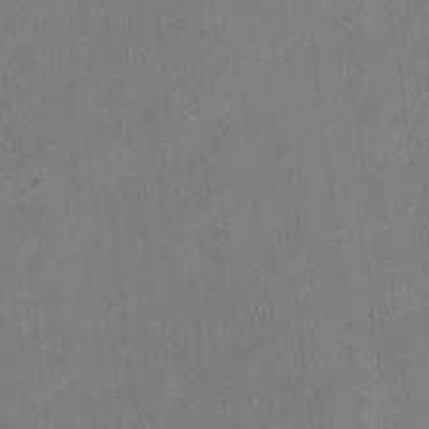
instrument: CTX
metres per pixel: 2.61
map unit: eHh
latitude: 4.9325
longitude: -66.3656
